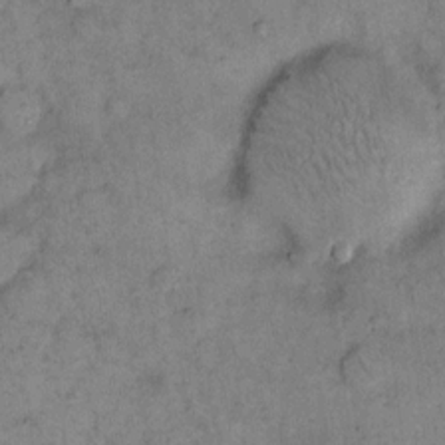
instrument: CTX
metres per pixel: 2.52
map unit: eHh
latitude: 15.4049
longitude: -64.9325
